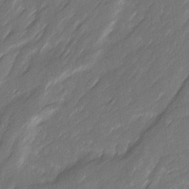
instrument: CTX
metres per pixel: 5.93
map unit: Ave
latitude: 16.2712
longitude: -136.0822
